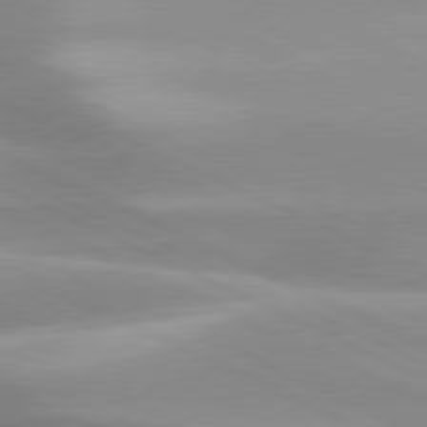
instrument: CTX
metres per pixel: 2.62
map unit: lApd
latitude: 79.9339
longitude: -121.4427
